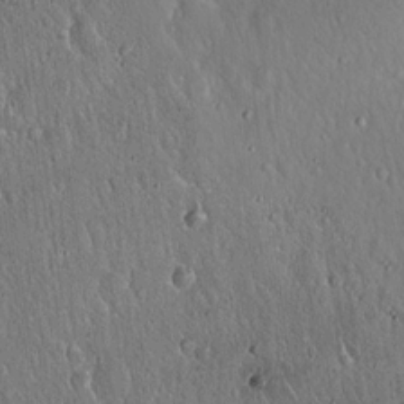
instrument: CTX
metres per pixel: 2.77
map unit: Hto
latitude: 16.8947
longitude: -57.6693
